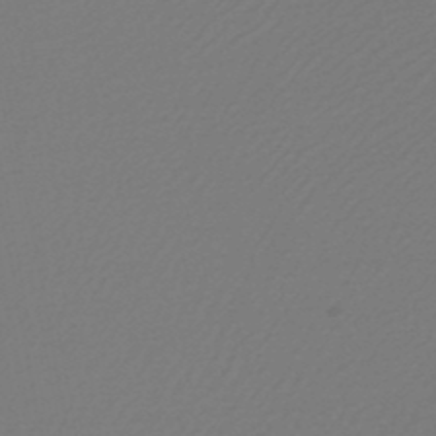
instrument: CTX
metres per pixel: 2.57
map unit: HNb
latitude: -48.8030
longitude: 59.6532
